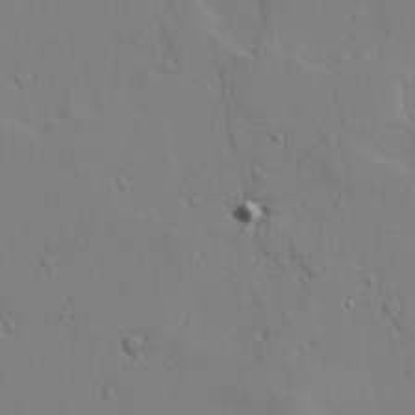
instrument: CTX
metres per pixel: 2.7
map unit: lAvf
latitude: 24.1955
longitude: -109.7260
